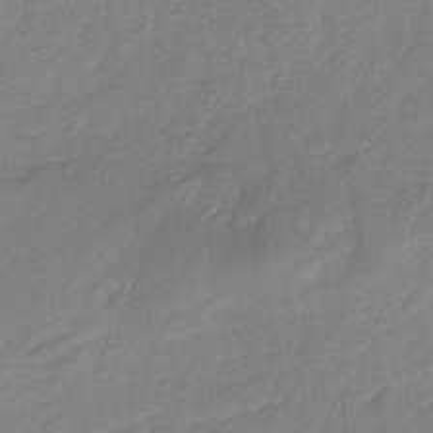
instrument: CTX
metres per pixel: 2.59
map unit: eHb
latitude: -30.0283
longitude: 64.0283
